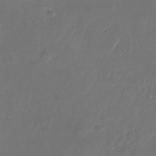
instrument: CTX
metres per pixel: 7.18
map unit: Nhu
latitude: -27.5966
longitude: -72.4979
